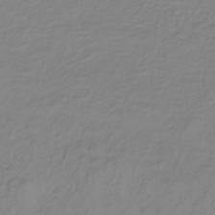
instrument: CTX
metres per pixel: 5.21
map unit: lHb
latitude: -34.9164
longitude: 70.4251
